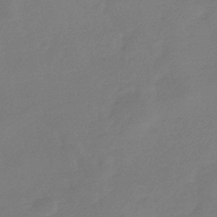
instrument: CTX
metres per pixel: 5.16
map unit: eHb
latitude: -36.9919
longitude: 78.6329
